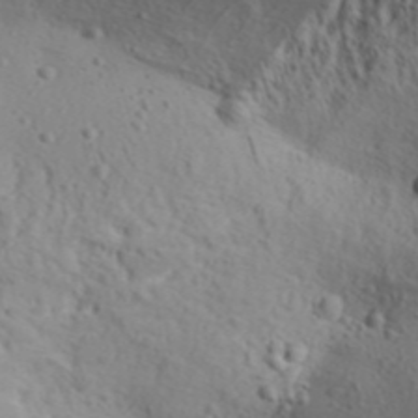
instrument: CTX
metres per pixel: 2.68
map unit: Aa
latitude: 31.6505
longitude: -136.1767
